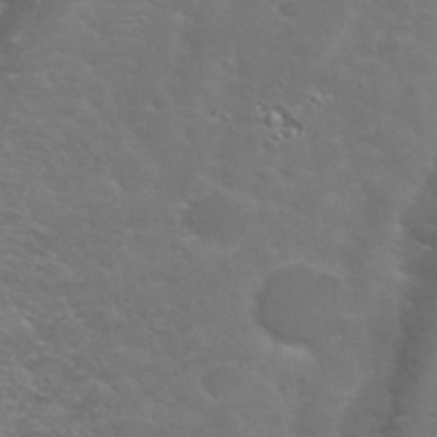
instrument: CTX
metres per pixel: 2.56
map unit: Nhu
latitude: 28.5168
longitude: -60.5923
